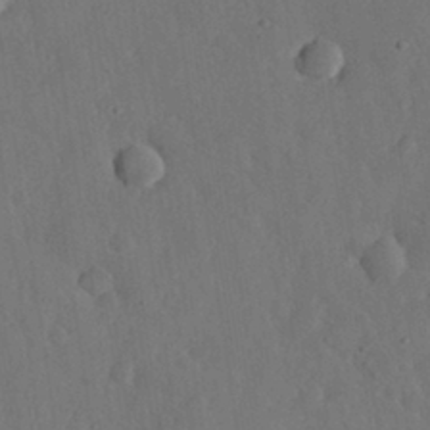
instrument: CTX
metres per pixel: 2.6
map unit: eHh
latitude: 31.3671
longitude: -78.4412
